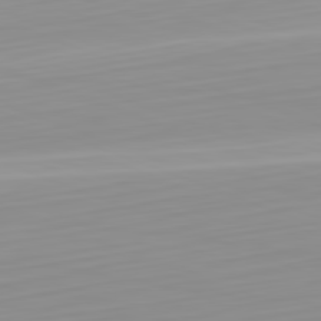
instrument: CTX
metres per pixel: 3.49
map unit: Hpe
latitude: -82.4818
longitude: 17.2187
